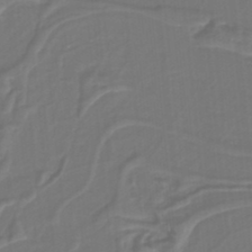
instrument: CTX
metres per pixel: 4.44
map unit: lHb
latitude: -38.5007
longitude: 55.7478
